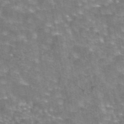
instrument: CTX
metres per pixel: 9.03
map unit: eAb
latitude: 44.5357
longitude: 105.7099
